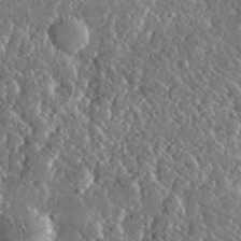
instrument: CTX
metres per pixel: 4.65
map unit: lHvf
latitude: 31.1404
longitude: -93.7827
